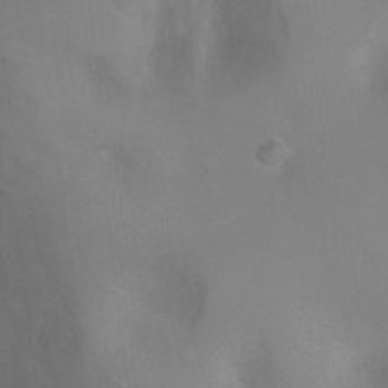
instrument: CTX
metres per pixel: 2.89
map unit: Ht
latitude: -1.2187
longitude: -35.1592
